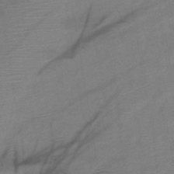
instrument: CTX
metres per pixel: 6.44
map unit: lHb
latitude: -40.5007
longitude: 77.8233
